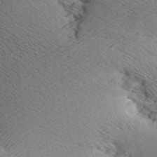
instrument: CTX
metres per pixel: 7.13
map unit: Aa
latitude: 7.8205
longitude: -140.9891
